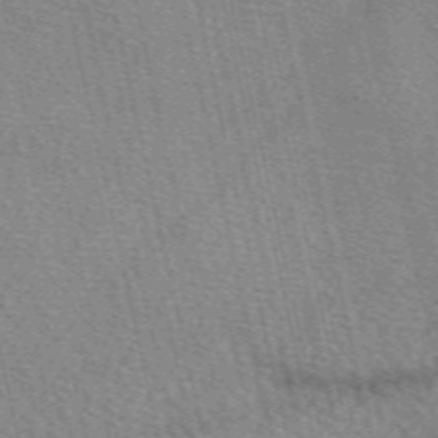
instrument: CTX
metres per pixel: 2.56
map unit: eAb
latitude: 50.5167
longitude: 113.7667
